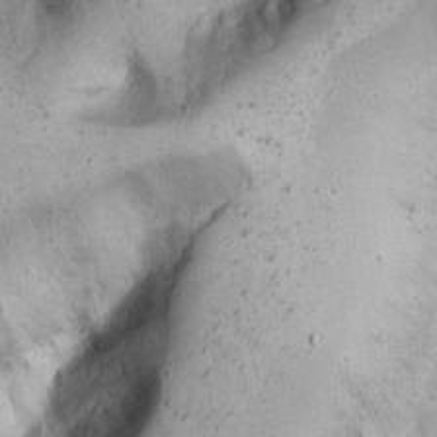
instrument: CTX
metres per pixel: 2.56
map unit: Nhu
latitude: 22.2711
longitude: -67.2914
